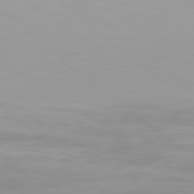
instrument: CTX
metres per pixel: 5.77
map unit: Hpe
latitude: 77.8394
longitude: -135.9150
